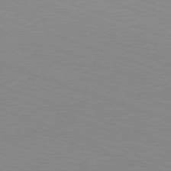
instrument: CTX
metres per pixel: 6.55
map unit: Hpe
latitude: -82.5007
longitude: 5.4454
